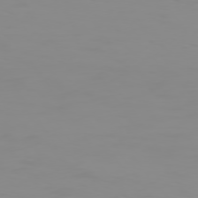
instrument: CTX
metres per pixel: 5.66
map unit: Hpe
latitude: 74.3845
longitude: -127.5182
